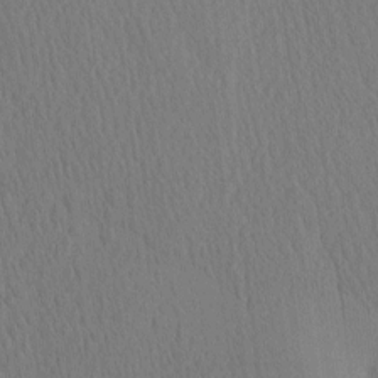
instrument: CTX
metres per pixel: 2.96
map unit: eHh
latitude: -3.5021
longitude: 16.3496
